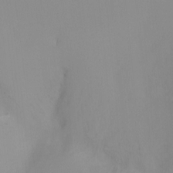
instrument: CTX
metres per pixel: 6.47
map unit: Ht
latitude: -17.1054
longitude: -46.4601
